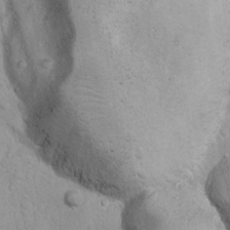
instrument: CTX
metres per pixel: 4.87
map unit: Ave
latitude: -10.8408
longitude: -120.4601
